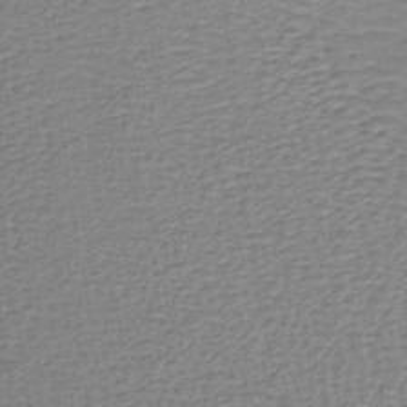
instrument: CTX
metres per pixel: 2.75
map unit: lHb
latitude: -37.8044
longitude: 60.5196
